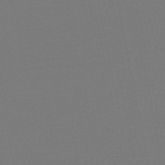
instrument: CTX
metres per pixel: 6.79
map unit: eHb
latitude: -49.8801
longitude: 77.9178
